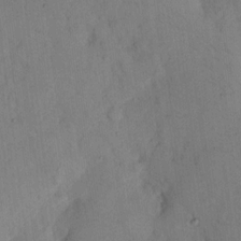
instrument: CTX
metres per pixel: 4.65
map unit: eHh
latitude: 13.6505
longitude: -62.9325
